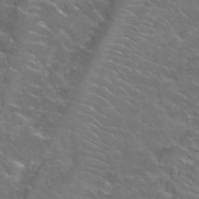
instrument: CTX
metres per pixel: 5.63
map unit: Nhu
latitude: 28.6868
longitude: -60.5734
